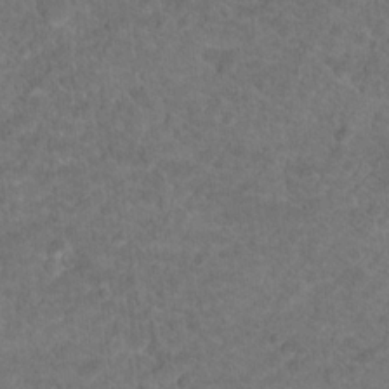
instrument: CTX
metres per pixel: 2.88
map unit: Hto
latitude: 18.9702
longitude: -38.7624
